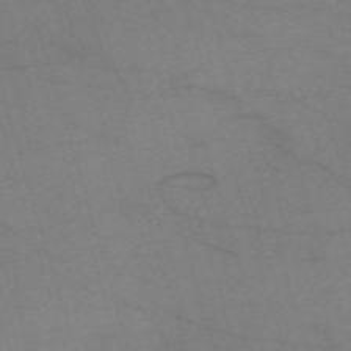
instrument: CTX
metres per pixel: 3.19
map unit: eHh
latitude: -61.6344
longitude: 54.5196
